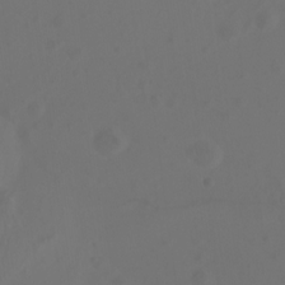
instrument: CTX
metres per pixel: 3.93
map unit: Ht
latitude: -0.4062
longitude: -46.4601
